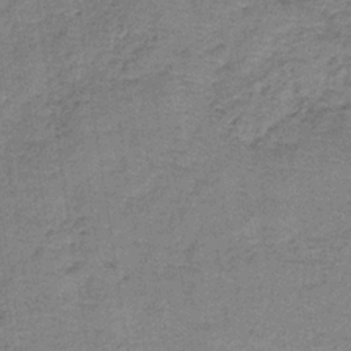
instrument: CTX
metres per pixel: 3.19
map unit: HNb
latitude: -35.1053
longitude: 54.1039
